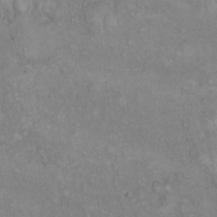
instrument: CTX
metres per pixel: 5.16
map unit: eHh
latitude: 17.2726
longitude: -63.5560
